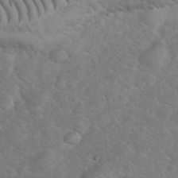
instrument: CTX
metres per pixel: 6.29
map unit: eHh
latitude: 36.3845
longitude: -64.9892
